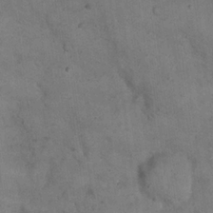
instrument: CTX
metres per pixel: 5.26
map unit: eHh
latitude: 21.7261
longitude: -61.1214
